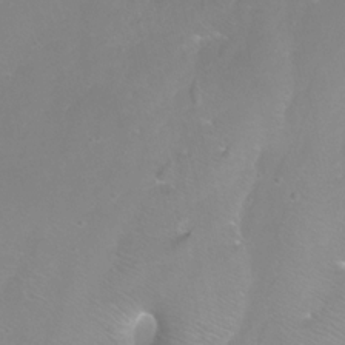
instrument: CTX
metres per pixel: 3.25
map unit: Nhu
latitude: -8.2361
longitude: -74.0633
